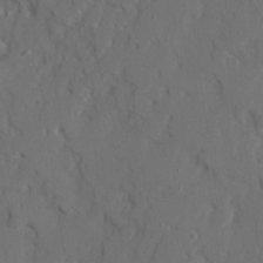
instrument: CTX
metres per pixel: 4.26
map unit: Ave
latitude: 22.5735
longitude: -131.0270
